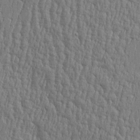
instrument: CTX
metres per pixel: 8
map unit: Htu
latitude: -5.6533
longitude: 175.8800
